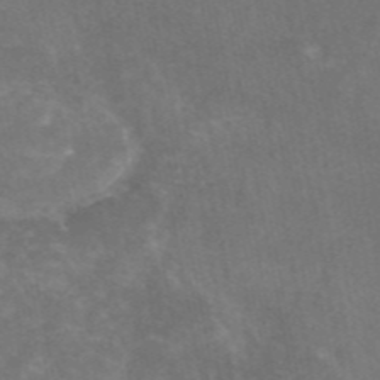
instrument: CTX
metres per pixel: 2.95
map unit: eAb
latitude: 46.6680
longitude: 124.4251
